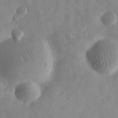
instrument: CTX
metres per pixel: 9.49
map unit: eHh
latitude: 30.4790
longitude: -75.6505
